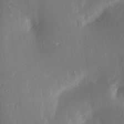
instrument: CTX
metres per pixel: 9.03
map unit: Aa
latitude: 15.4616
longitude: -148.4601
